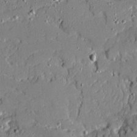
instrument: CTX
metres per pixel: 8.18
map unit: Ave
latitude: 18.7813
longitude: -128.1200
